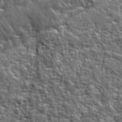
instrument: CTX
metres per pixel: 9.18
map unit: eHh
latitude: 41.9717
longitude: -91.5749
